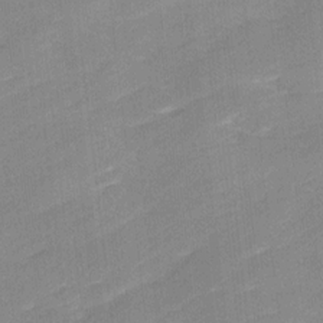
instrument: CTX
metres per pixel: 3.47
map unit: Ave
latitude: 17.5182
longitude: -137.1970
